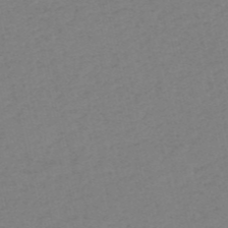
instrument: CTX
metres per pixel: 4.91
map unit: HNb
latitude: -54.0472
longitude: -39.3859
